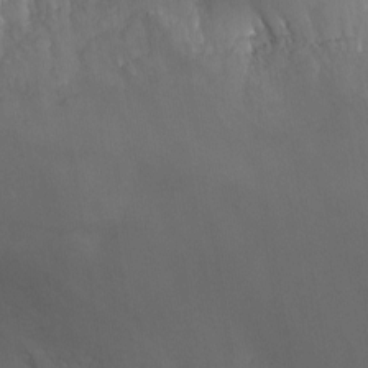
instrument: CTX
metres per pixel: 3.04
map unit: Nhu
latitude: -13.0109
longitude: -65.8962
